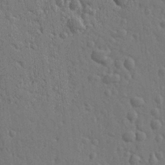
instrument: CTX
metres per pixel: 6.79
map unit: Ht
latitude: 10.5357
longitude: -77.3670
